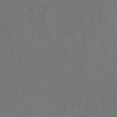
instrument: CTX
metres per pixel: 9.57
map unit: Ht
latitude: -10.2551
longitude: -37.4427
